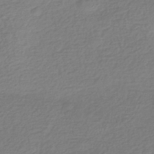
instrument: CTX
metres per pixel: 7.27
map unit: HNhu
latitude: -42.7841
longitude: 99.0108
